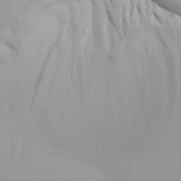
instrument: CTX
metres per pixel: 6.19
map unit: Aa
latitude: 29.8016
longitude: -134.6490
